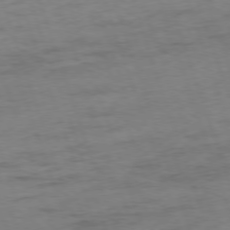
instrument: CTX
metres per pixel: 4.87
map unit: Ap
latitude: -76.0094
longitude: -72.9892
